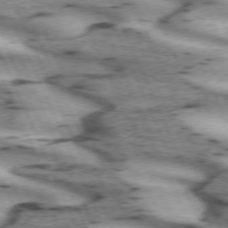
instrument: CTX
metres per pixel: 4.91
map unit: lApd
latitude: 72.4790
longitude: -54.2711
